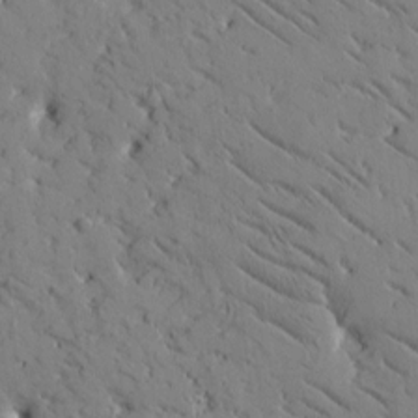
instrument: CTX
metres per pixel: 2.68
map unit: Htu
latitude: -1.8234
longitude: 175.4076
